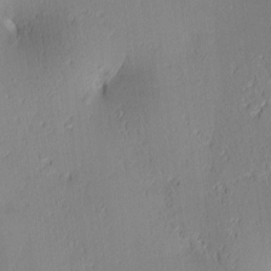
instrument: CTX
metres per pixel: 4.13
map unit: lAa
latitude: 3.9339
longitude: -117.4426
